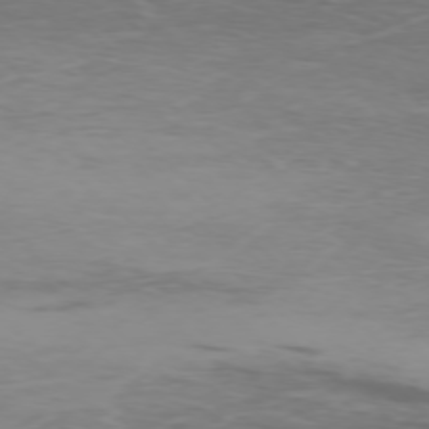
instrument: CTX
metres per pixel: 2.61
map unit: Ap
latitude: -76.4062
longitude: -68.1389
